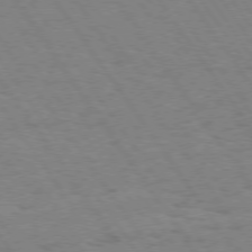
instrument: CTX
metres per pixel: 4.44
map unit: Hpe
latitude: 73.9339
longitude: -140.8946
